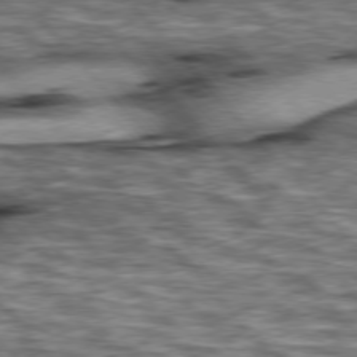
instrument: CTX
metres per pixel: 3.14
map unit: lApd
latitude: 76.4034
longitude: -49.6127
